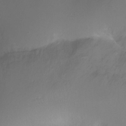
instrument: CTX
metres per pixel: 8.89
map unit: Nhu
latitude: -14.7841
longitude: -26.4412
